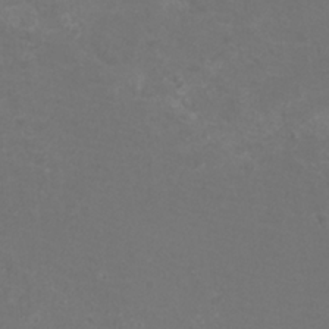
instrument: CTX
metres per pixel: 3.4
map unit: eHh
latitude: -7.0297
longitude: -75.8017
